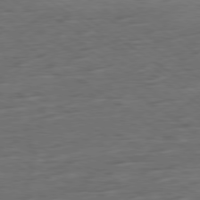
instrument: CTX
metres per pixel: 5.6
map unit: Ap
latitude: -79.8422
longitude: -53.7639
